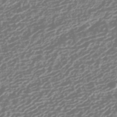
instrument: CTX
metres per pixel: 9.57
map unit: HNhu
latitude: -42.4440
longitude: 106.4818
